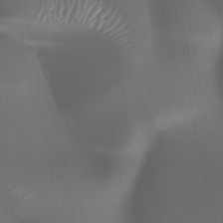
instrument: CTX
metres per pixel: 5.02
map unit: HNhu
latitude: -47.1053
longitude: 30.6896
